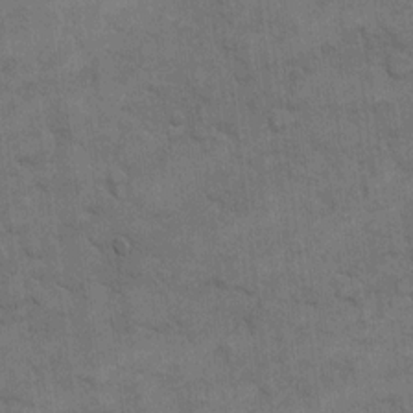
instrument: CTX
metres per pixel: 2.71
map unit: eHh
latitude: 13.0270
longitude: -65.3860
